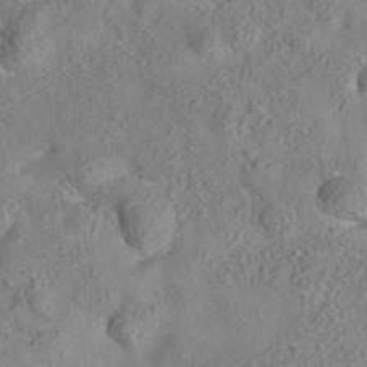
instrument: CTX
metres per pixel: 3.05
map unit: eAb
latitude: 35.2726
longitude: 108.1039
